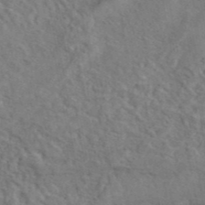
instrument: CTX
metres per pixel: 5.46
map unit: eAb
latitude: 42.9703
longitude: 109.7667
